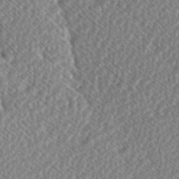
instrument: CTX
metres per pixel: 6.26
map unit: Hve
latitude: 1.4048
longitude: -123.8205
